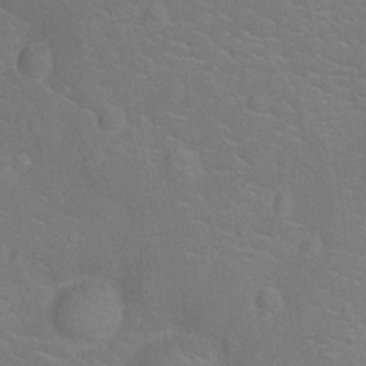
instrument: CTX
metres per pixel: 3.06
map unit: Ht
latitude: -12.5763
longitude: -25.2537
